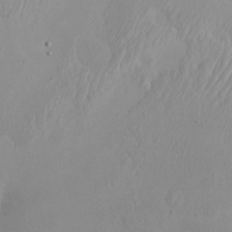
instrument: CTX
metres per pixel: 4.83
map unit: eHh
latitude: 25.5182
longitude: -64.9703
